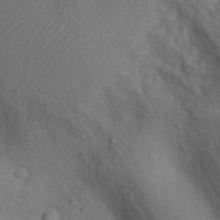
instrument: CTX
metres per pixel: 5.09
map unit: Nhu
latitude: 11.8017
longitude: -28.0822
